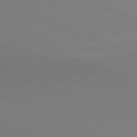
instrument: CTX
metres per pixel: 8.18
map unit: lApd
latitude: 80.7624
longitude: 145.2376
